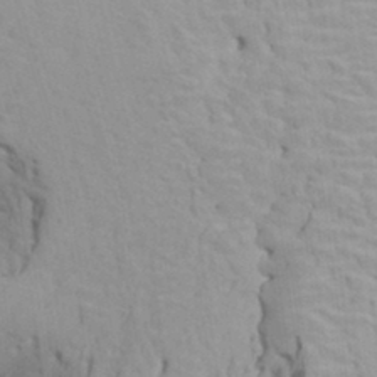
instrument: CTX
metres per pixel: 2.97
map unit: HNhu
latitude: 6.6679
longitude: -1.9906
